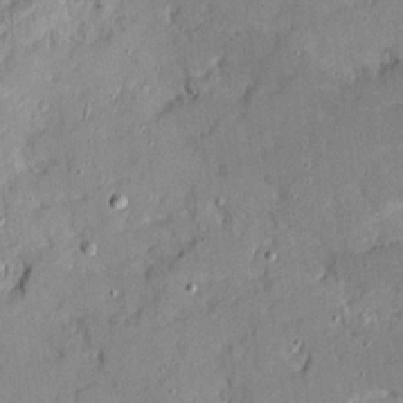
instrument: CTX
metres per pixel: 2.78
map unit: Ave
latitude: 18.8947
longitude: -128.0633
